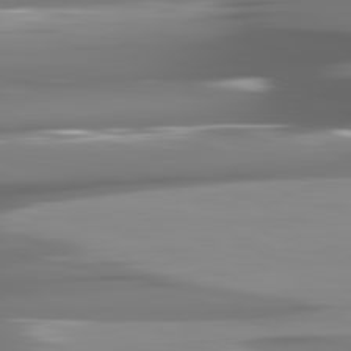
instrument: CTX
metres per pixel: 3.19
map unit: lApd
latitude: 81.5182
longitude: -141.8394
